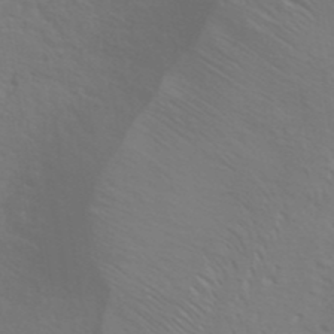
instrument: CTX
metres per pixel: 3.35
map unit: ANa
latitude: 39.9906
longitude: 20.8786
